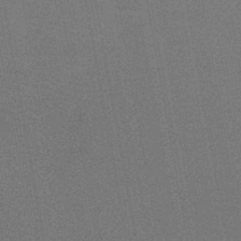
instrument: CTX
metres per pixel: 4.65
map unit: HNb
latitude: -46.8786
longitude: -39.4993
